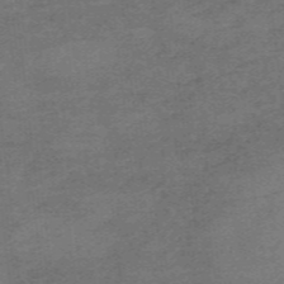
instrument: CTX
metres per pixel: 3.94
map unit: HNb
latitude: -55.7478
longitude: -46.2901
